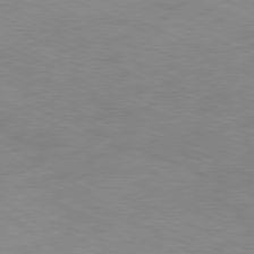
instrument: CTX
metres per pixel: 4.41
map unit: Ap
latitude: -78.8030
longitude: -72.7247
